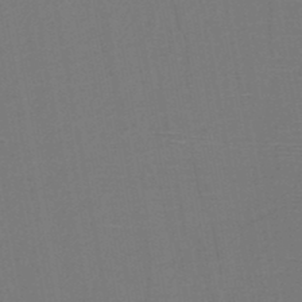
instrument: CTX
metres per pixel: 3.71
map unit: HNb
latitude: -47.2565
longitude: -40.4601
